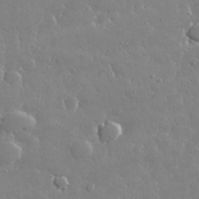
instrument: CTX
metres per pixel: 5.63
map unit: lHvf
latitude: 32.5735
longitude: -92.8002
